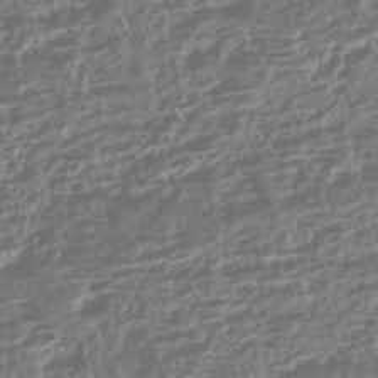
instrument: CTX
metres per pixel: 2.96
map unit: HNhu
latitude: -42.9919
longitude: 104.1605
